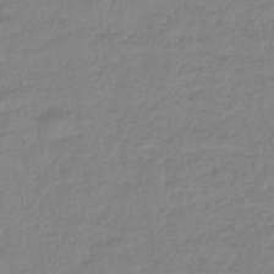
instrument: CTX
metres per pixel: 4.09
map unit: lHb
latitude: -44.2740
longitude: 80.2740
